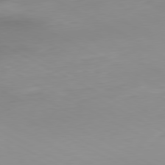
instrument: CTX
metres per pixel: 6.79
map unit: Hpe
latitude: -81.0865
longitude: 16.2362
